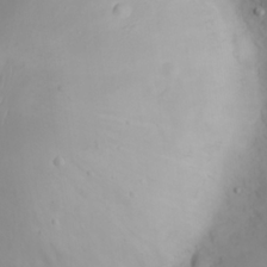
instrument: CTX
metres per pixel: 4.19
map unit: eHh
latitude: 21.9339
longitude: -63.7450
